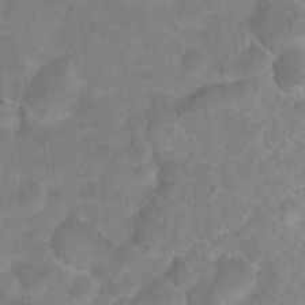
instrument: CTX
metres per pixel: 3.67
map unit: Hto
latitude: 17.7828
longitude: -37.8206
